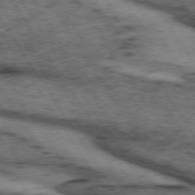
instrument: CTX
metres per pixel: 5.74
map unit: lApd
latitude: 73.5938
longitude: -74.6113
